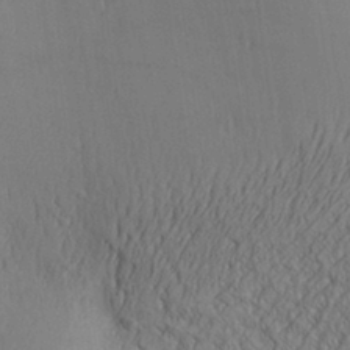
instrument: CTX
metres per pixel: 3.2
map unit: Aa
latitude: 30.8380
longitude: -142.4412
